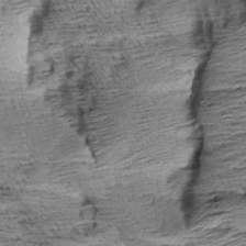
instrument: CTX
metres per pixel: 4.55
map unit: Aa
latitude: 8.4601
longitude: -139.8205
